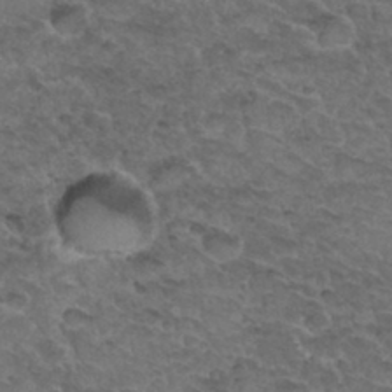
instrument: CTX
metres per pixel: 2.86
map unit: Hto
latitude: 33.2159
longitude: -48.0633
